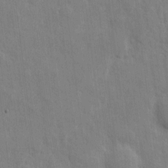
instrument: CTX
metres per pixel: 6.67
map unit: eHh
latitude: 6.7813
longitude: -72.4979
